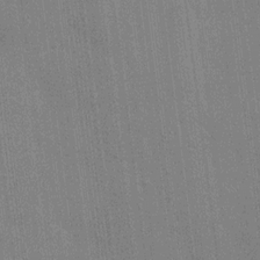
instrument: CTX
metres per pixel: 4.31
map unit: HNhu
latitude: 14.8002
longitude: 13.0109
